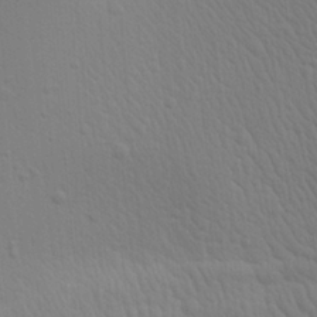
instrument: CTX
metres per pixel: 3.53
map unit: Aa
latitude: 27.5560
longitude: -139.5560
